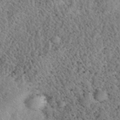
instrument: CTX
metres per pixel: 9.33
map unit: eHh
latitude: 40.5734
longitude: -56.2900
